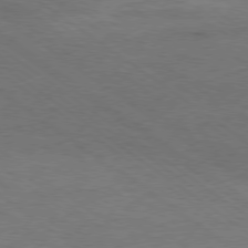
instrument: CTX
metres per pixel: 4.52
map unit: Hpe
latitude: -79.2942
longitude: 9.2565
